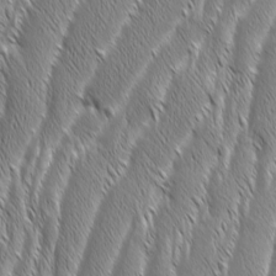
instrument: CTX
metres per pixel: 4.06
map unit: Aa
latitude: 7.9906
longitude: -130.1200
